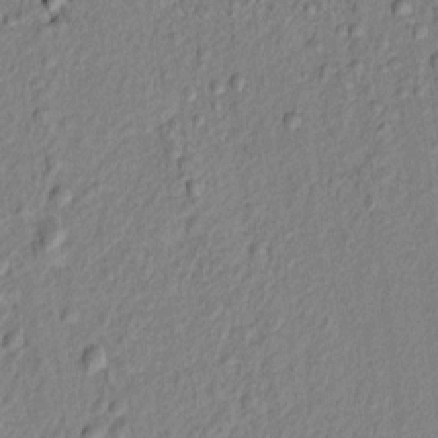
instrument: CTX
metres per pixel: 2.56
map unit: lAvf
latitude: 6.9325
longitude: 166.4251
